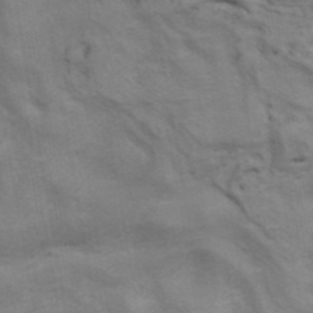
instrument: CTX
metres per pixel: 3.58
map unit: ANa
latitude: 41.4804
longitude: 14.3873
